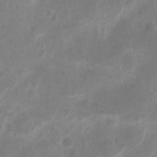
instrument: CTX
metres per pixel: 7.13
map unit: eHh
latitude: 9.5560
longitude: -71.4993
